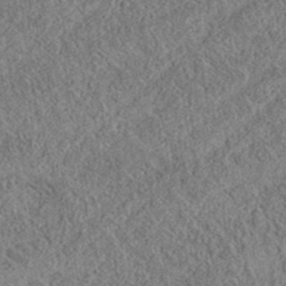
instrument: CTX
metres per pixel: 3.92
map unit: eAb
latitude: 37.2915
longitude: 112.2551
